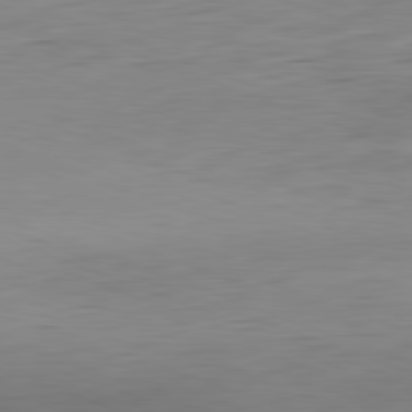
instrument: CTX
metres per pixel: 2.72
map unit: Hpe
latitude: -81.9367
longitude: 9.7666
